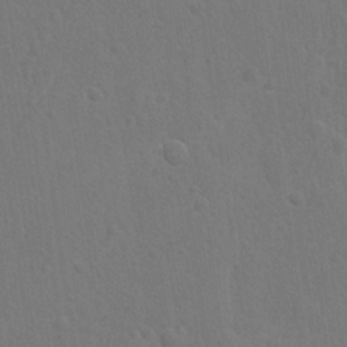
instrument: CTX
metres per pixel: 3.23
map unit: lAvf
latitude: -8.4440
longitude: -120.2712
